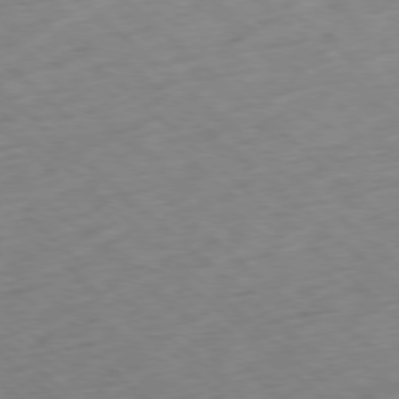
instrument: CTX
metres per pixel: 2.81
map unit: Ap
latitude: -78.2550
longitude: -60.4790
